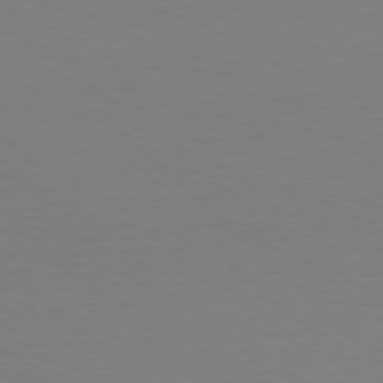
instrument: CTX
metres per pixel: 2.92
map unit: Hpe
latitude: 77.6694
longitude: -149.9339
